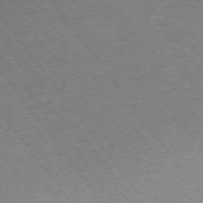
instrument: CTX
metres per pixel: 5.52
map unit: Ap
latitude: -75.6533
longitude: -63.1215
